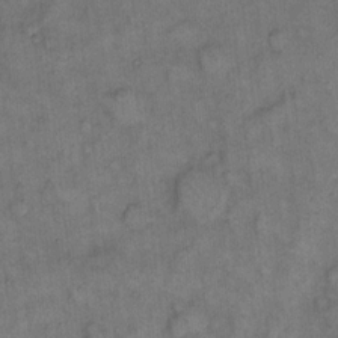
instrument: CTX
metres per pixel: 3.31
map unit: eHh
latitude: 13.7072
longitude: -64.8191
